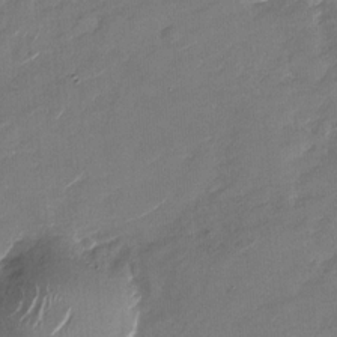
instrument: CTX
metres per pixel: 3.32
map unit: Nhu
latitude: -27.8233
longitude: -73.7450
